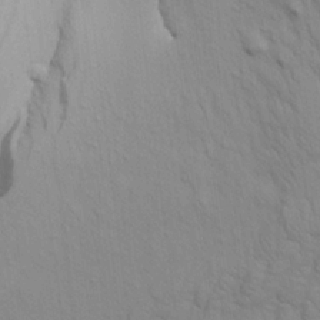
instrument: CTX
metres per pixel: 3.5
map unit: Aa
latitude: 21.3482
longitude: -142.2145
